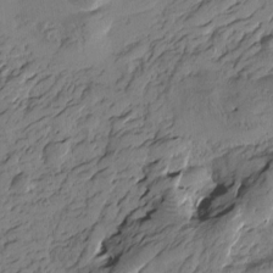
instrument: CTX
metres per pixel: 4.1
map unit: Htu
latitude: -4.2550
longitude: -177.0458
